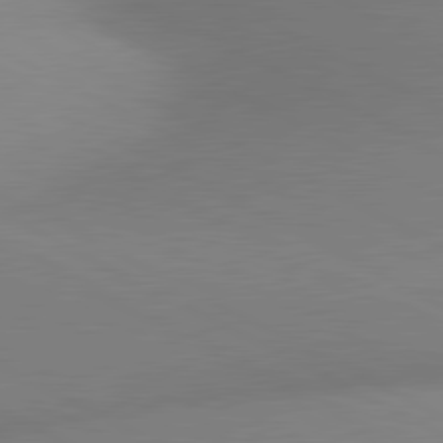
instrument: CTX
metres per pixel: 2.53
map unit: lApd
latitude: 81.0080
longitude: 135.1998
